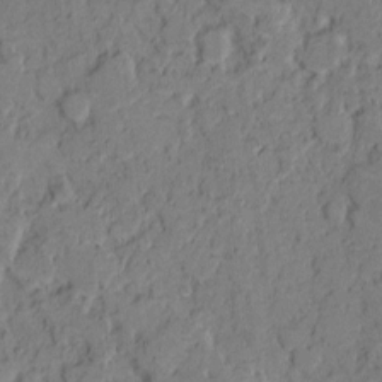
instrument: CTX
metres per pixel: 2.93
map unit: eHh
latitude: 7.4426
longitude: -63.3482
